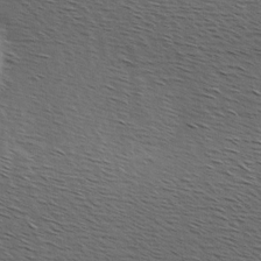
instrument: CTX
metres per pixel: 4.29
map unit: Hve
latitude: 2.7813
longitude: -123.7639
